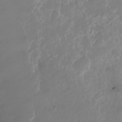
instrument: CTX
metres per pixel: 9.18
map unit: Nhu
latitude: -23.0487
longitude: -73.3293
